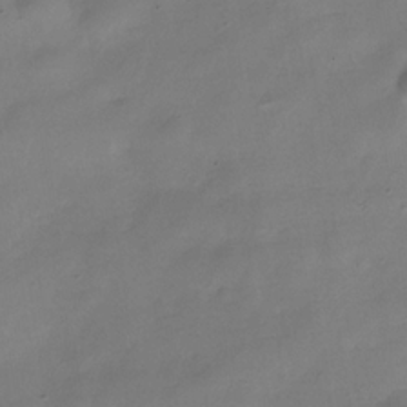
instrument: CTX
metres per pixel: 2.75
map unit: Hve
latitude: -31.4832
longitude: 93.3699
